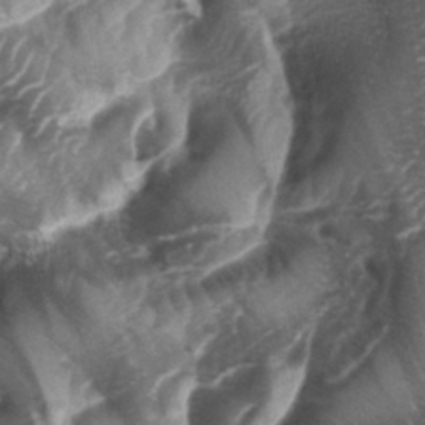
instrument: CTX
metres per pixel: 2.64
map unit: lAa
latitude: -5.1809
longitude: -126.9325
